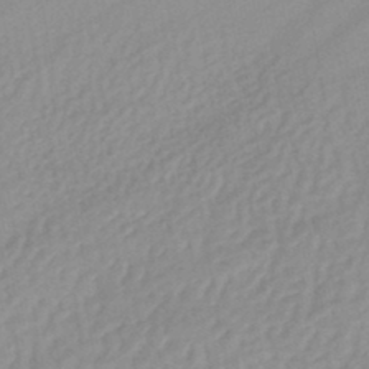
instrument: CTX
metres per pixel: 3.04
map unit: lHb
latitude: -44.3873
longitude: 67.3321
